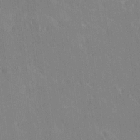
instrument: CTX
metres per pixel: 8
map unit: Ave
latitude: 19.1970
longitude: -136.4790
